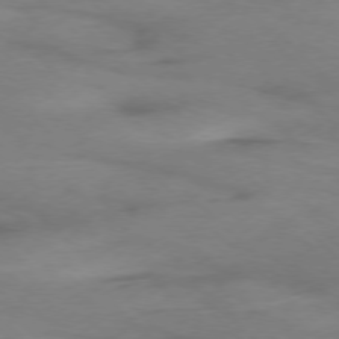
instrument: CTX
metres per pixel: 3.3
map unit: Ap
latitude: -77.5210
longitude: -68.8380
